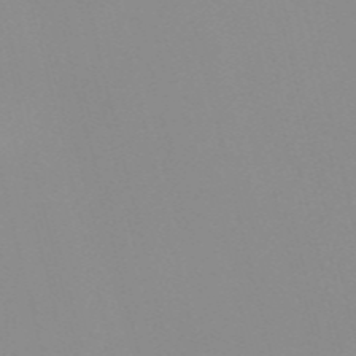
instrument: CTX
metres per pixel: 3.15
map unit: Nve
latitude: -57.4643
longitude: 59.7477
